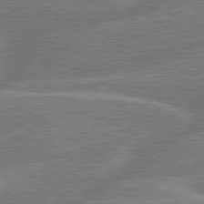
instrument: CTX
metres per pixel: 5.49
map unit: lApd
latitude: 79.9150
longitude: -145.5749
